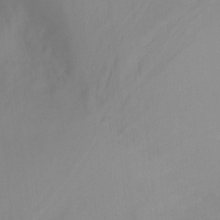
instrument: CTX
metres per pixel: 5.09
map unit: Nhu
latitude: -13.5210
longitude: -57.5938
